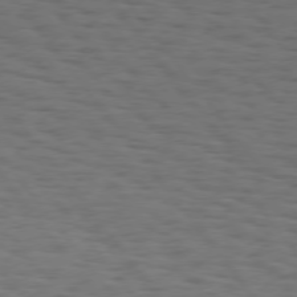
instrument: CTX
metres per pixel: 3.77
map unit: Hpe
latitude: 74.8569
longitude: -133.5371
